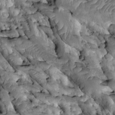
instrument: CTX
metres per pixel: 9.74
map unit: Htu
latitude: -1.1054
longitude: 148.6897
